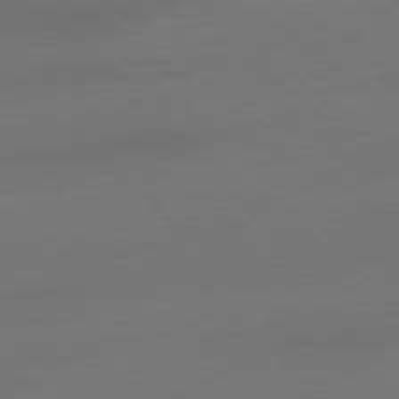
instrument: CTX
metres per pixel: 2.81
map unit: Ap
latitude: -78.9919
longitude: -97.7072
